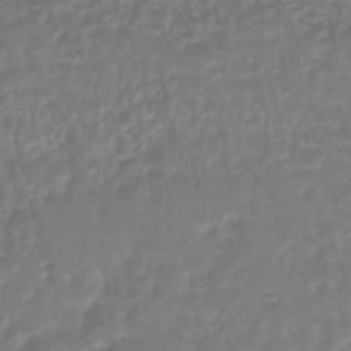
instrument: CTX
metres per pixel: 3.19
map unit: HNhu
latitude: -45.8989
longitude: 98.7652
